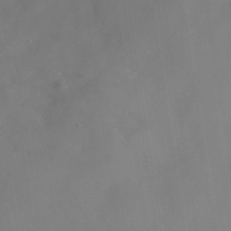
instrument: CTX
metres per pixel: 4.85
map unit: Nhe
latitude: -36.0094
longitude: -87.0080
